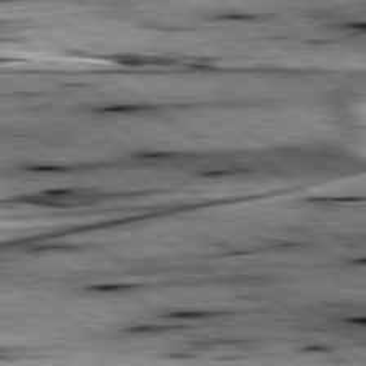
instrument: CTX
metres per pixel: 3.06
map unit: lApd
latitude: 79.2726
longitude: -48.4601
